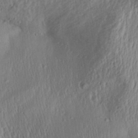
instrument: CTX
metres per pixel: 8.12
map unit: Aa
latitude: 31.7450
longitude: -134.0444
